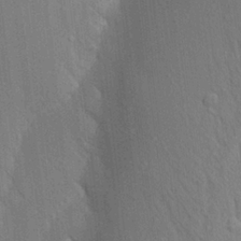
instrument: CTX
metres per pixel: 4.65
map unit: Aa
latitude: 18.2333
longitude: -149.2915
